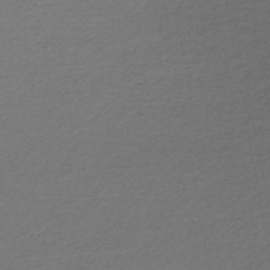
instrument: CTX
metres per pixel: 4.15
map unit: lHb
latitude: -43.8989
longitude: 62.1605
